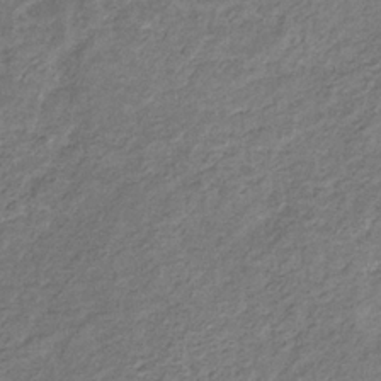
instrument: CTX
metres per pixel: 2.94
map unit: eHb
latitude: -31.4832
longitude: 69.1620
